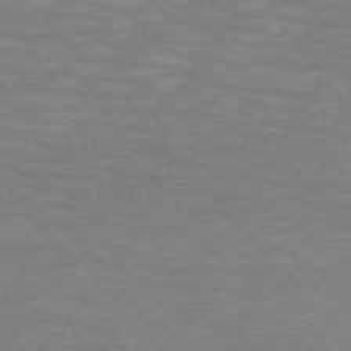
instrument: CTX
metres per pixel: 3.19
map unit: lApd
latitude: 74.2523
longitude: -52.0822
